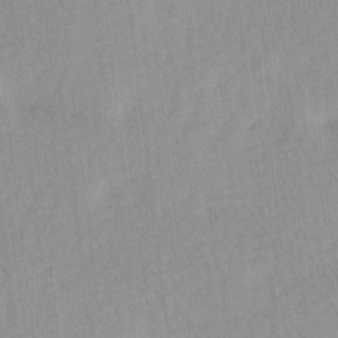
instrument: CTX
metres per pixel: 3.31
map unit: Ave
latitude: 11.5749
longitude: -107.1592
